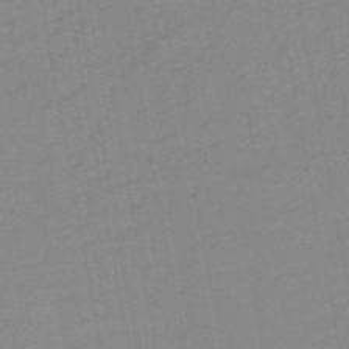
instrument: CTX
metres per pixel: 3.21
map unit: HNb
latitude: -50.9353
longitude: -51.4615
